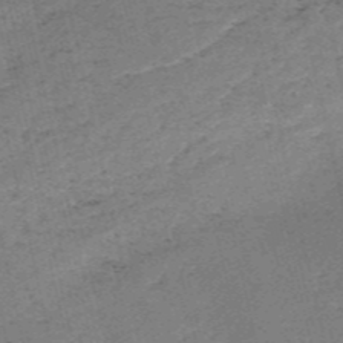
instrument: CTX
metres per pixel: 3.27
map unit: HNb
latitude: -55.1242
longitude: -42.6302
